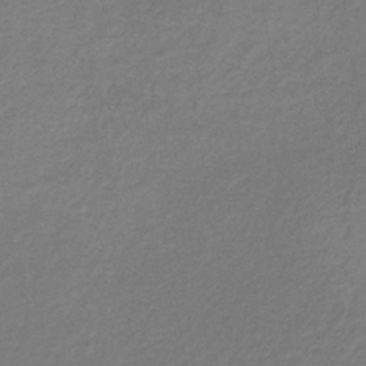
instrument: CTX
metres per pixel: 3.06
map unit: HNb
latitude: -34.5952
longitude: 52.2550
